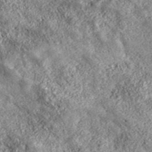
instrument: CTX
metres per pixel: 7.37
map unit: eHh
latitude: 42.9892
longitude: -89.2537
